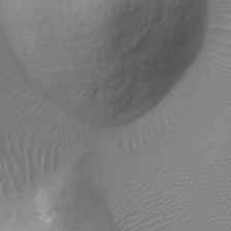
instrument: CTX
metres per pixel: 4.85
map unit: Ht
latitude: -9.7289
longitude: -20.2901
